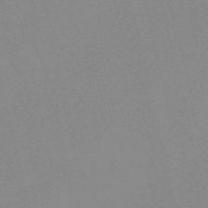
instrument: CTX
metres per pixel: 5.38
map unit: Nve
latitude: -57.6722
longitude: 63.0864
